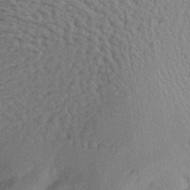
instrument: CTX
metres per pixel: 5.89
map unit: Aa
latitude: 21.0459
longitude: -144.6112
